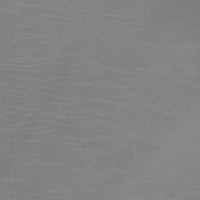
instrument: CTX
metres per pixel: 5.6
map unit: HNb
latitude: -46.3684
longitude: -46.5357
